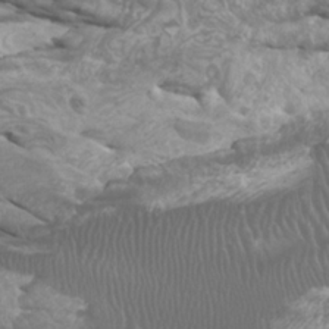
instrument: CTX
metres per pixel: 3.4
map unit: Htu
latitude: -6.4251
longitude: -75.2159
